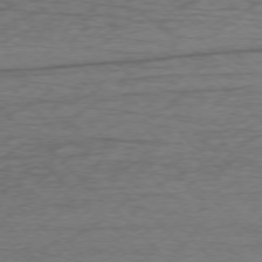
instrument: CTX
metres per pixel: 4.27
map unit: Ap
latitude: -75.7667
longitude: -78.1389
